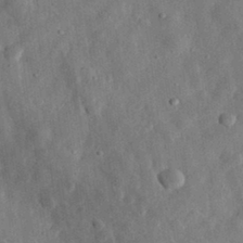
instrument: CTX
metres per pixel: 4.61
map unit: eHh
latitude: 32.0633
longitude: -75.3671
